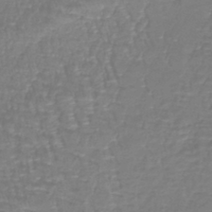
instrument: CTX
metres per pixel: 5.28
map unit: lHb
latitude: -41.0108
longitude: 65.6155
